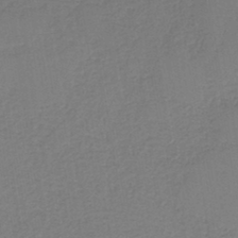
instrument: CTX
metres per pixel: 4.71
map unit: HNb
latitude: -42.3684
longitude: 49.4077
